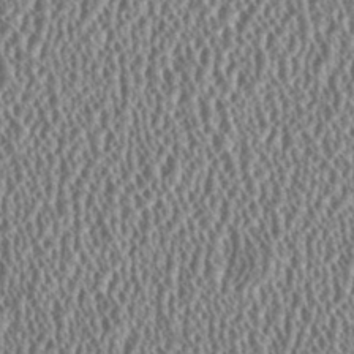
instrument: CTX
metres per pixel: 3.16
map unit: HNhu
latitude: 0.1577
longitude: 0.2551
